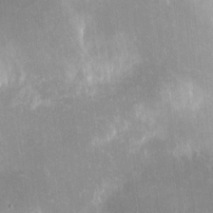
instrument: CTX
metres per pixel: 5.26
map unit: eHh
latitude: 4.9514
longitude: -69.3860
